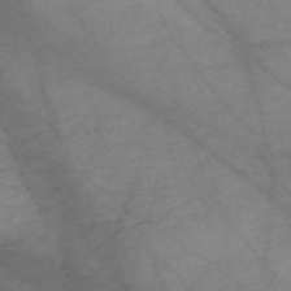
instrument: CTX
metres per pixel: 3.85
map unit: Nve
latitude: -58.9541
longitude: 64.2362
